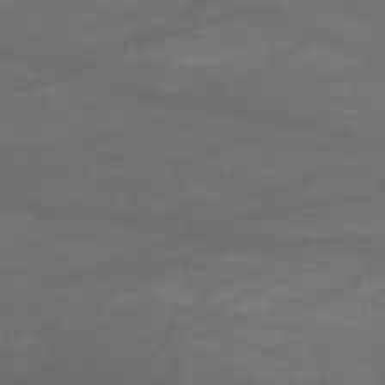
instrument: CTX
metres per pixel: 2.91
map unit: HNb
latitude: -53.6532
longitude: -49.8016
